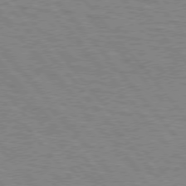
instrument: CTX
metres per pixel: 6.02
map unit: lApd
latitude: 75.7828
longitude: -75.2348
